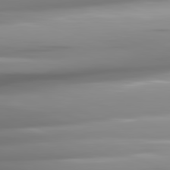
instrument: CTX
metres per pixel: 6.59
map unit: lApd
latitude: 81.7072
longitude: -142.8002
